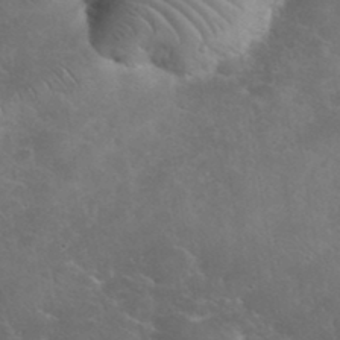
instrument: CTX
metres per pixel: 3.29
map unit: eHh
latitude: 36.4601
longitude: -66.2333
